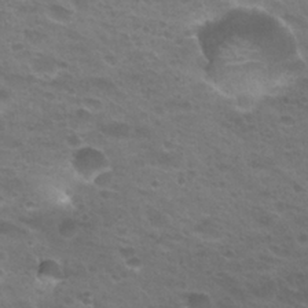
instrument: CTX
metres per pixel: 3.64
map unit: Hto
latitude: 25.7071
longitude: -29.7260
